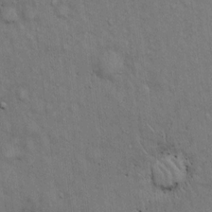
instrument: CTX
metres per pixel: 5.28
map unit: Hto
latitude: 14.2145
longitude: -60.8191
